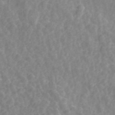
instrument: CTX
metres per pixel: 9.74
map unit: ANa
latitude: 45.3481
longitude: 23.1998
